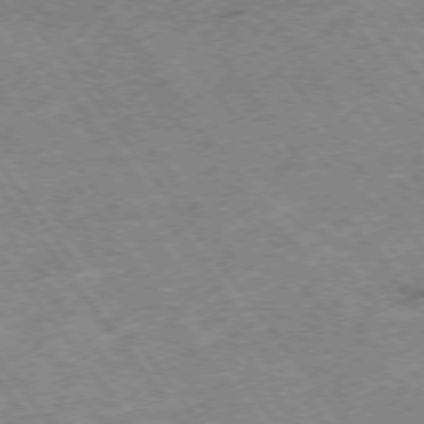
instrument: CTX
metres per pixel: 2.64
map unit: Hpe
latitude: -75.1998
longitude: -19.0269
